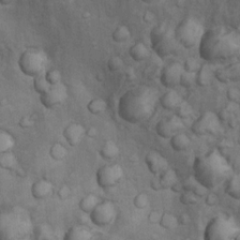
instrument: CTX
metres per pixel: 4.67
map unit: Nhu
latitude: 9.5560
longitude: -23.6316
